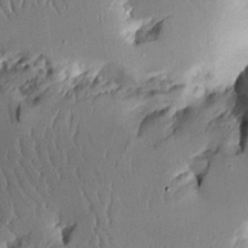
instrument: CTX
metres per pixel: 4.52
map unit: Aa
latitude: 12.4790
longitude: -126.1767
